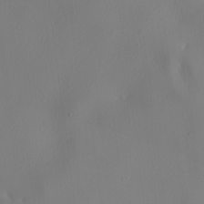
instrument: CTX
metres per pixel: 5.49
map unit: lHvf
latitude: 21.9717
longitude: 141.7666
